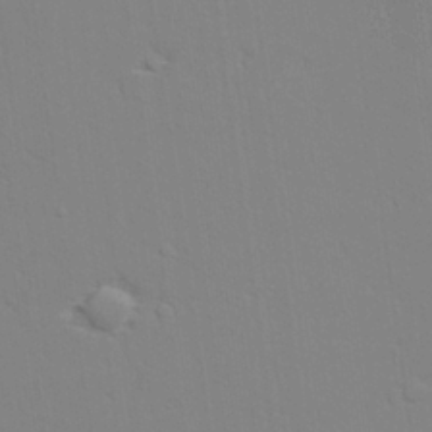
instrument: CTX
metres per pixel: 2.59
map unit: lAvf
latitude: 28.0255
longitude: -109.2914
